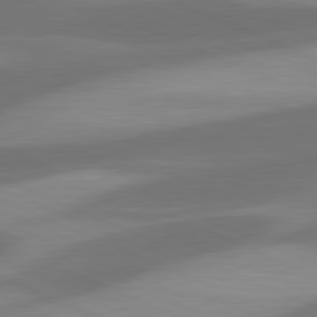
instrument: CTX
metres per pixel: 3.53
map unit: lApd
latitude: 81.5938
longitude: 125.1242
